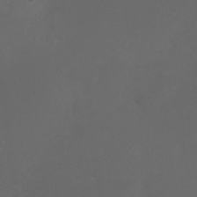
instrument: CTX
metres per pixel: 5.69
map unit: HNhu
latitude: 8.5546
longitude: -1.4048
